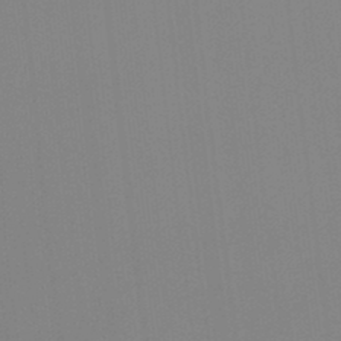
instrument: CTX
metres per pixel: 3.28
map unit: Hto
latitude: -8.0850
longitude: -49.2159
